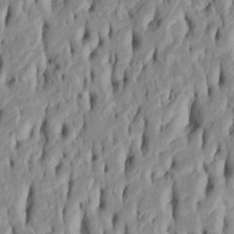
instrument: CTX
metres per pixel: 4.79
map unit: Htu
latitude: -5.3320
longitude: 151.5210
